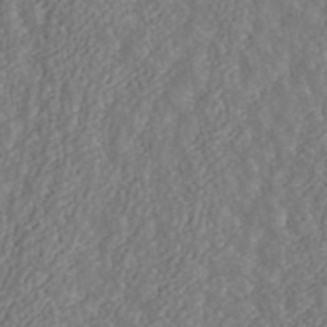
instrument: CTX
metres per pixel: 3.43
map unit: ANa
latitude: 43.6316
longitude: 29.8989
